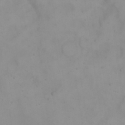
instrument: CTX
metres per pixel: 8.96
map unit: eHh
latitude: 21.8961
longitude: -64.8380
